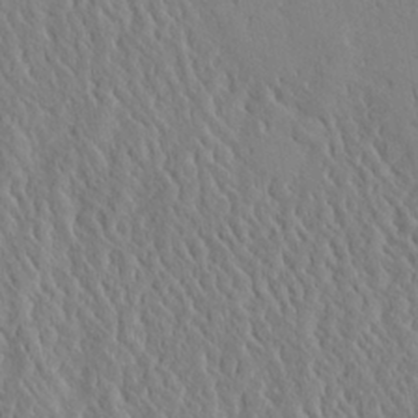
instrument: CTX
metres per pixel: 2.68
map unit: Aa
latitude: 24.4601
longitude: -133.2348
